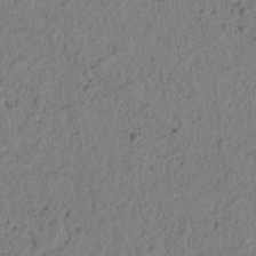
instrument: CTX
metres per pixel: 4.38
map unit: lAvf
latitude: 7.8205
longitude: 164.9920
